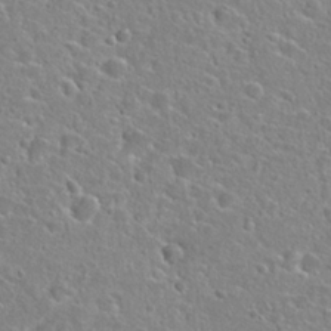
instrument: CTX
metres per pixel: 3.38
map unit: Hto
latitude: 24.3656
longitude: -46.4412
